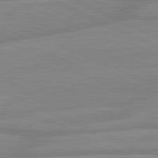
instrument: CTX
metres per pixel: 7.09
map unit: lApd
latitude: 81.5749
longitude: -170.2900
